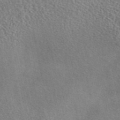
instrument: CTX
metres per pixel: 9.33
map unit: eAb
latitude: 45.6316
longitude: 111.5210
